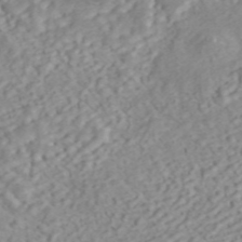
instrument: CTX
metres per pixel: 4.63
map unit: ANa
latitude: 45.2726
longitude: 22.5574
